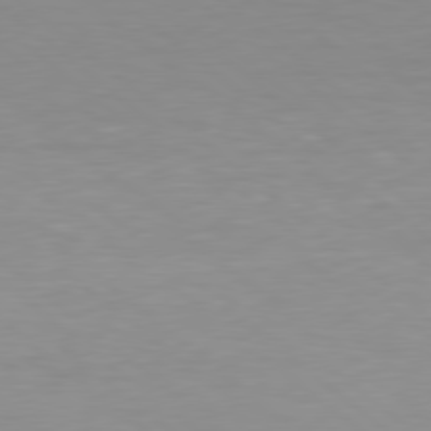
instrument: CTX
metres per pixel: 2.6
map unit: Hpe
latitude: 78.4979
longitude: -149.3482
